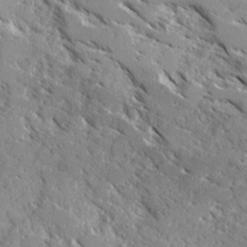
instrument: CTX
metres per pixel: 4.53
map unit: Ave
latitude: 16.8002
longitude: -129.9339
